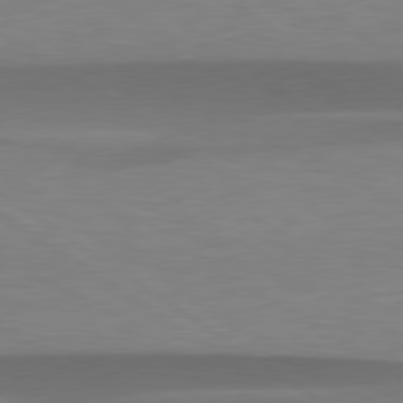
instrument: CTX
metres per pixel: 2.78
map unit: lApd
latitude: 79.3104
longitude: -94.8380
